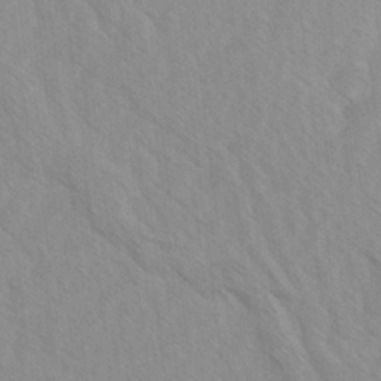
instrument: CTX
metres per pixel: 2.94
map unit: Ave
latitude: -1.8045
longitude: -112.7246
